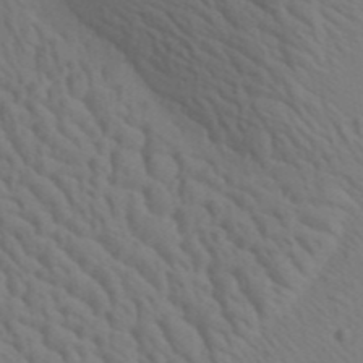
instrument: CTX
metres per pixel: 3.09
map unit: Aa
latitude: 22.7624
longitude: -138.6113
